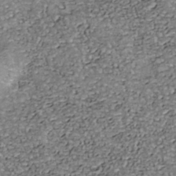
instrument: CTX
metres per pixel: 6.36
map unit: Nhu
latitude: -39.0676
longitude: -81.1781
